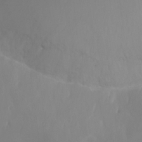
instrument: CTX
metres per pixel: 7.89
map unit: Ht
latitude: -0.2551
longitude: -38.8947
